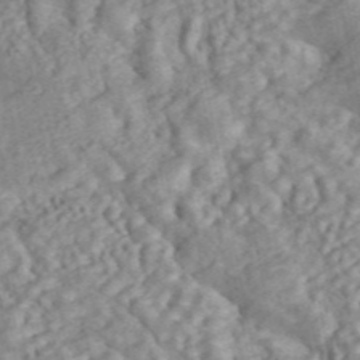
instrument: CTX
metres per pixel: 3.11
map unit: ANa
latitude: 45.4426
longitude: 23.9556
